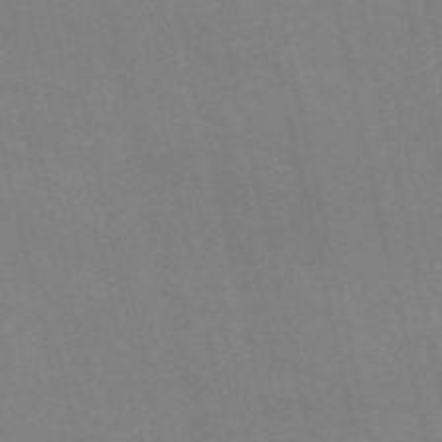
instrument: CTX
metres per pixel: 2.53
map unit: HNb
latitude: -55.2376
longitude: -38.3278
